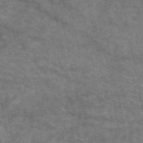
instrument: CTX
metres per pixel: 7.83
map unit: eAb
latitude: 50.0444
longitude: 119.9367
